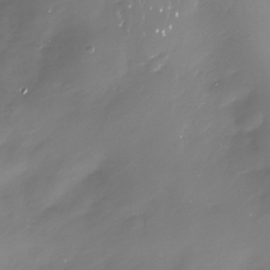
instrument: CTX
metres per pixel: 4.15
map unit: Nhe
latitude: -33.0487
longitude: -88.7813
